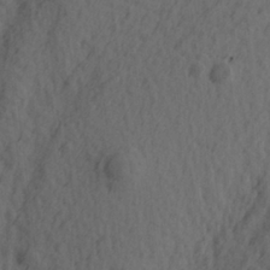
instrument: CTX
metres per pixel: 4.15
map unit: lAa
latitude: -7.4832
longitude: -123.7827
